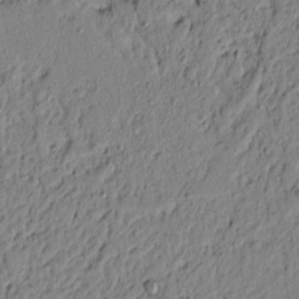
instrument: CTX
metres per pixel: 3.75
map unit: lAvf
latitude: 4.9892
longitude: 164.7463
